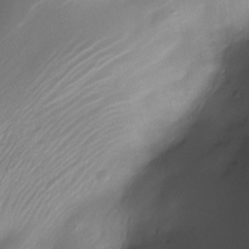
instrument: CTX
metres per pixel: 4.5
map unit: Nhe
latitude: -19.4454
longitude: 144.3684
